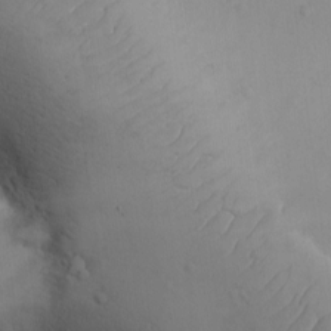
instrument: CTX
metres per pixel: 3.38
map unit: eHh
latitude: -9.7855
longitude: -66.8569
